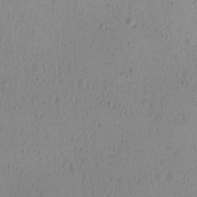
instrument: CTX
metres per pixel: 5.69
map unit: Ave
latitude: -9.1431
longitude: -121.8206
